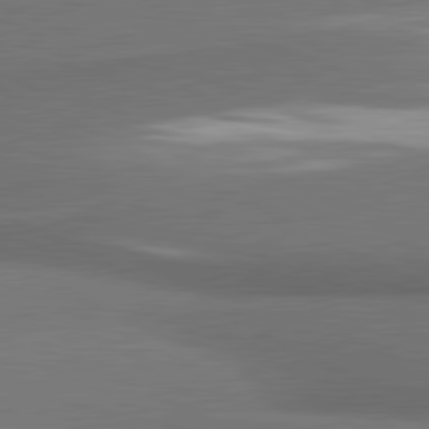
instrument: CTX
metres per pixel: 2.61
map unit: lApd
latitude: 81.1403
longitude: 175.4076
